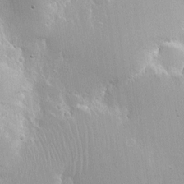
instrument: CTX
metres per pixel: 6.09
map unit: Nhe
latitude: -2.3117
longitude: -59.2915
